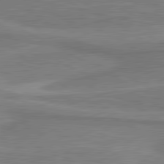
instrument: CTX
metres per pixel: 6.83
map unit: lApd
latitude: 81.0836
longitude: 173.5966
